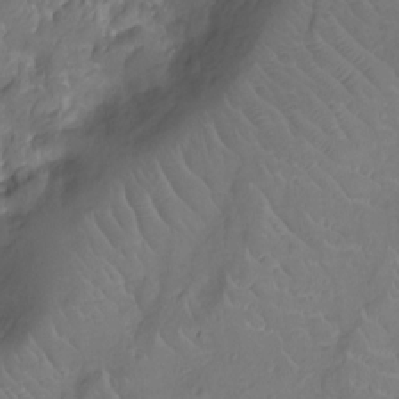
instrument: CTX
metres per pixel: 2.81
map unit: Nhu
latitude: -11.9556
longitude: -23.1025
